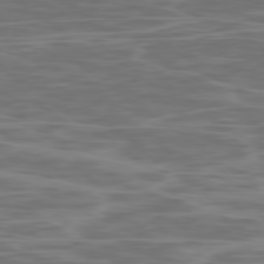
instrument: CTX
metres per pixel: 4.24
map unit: Ap
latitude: -79.1620
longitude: -103.7449
